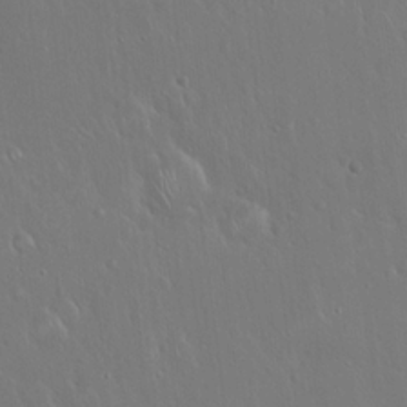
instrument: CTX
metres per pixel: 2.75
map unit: Hto
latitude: 18.4979
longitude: -57.6127
